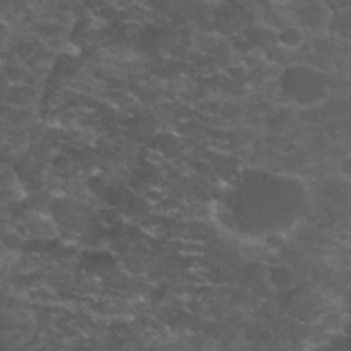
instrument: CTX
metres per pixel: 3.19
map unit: Nhu
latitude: 28.2711
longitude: -60.7435
